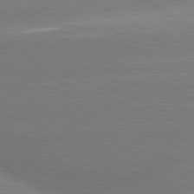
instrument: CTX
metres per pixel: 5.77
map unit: lApd
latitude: 80.1578
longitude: -148.2711
